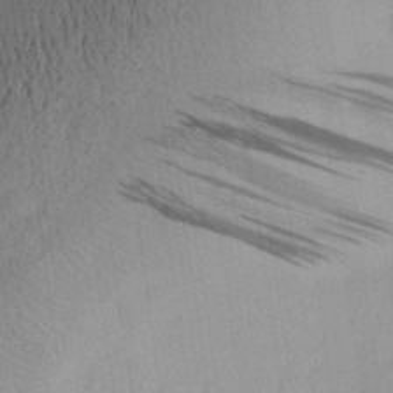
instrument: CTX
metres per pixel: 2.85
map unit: Aa
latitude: 30.8002
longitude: -134.1577
